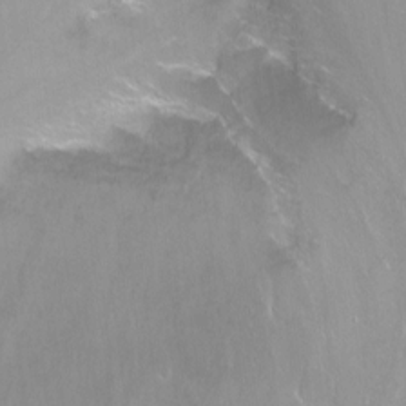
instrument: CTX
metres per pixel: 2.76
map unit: Nhu
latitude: -13.4832
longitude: -57.2725
